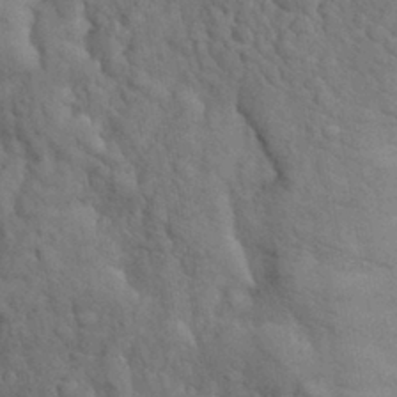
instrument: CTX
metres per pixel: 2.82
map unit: eHh
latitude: 31.7828
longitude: -67.3859
